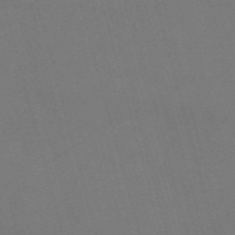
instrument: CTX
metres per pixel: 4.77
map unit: Nve
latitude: -58.8219
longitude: 62.2739
